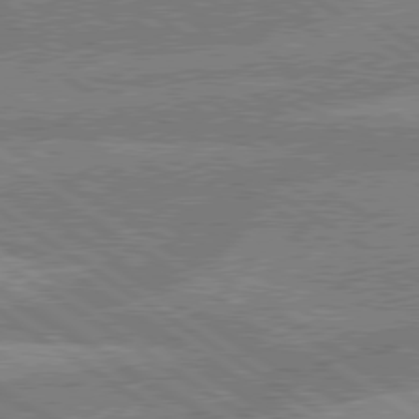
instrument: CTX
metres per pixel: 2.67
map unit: lApd
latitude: 79.4238
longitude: -162.2523
